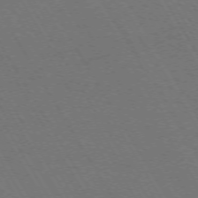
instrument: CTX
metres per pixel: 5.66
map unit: Ap
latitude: -74.0094
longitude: -73.8962
